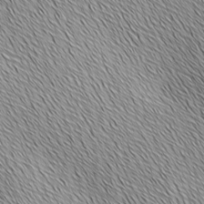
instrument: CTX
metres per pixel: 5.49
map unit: Ave
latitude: 2.0633
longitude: -114.4034
